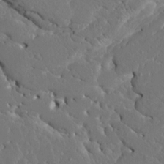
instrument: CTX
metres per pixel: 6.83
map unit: HNhu
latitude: 6.9136
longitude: -4.9136
